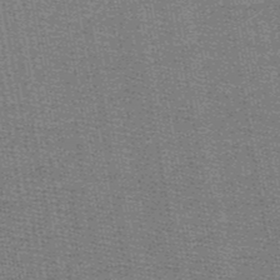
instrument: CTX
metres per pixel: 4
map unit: HNb
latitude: -49.1998
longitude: -41.0080
